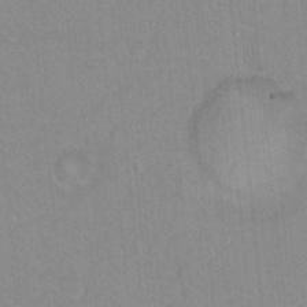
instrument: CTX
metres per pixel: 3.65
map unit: Hto
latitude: 16.2900
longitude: -34.8758
